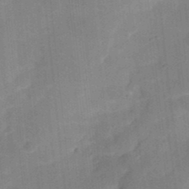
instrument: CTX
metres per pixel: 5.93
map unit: Nhu
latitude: 23.8394
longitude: -73.0837
